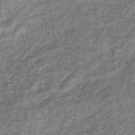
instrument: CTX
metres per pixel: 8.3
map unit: eHb
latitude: -39.7667
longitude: 79.4643
